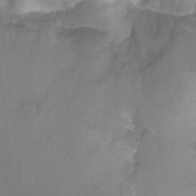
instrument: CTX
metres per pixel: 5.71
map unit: Ht
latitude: -11.0487
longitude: -44.6301
